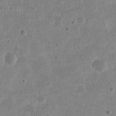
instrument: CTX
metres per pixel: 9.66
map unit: eHh
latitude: 21.9717
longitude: -67.9717
